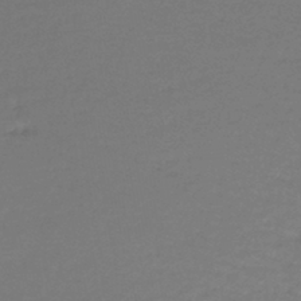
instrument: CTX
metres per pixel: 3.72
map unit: lHb
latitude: -43.6910
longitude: 58.9352
